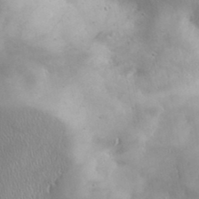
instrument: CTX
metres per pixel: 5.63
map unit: Aa
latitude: 32.6490
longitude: -141.4426
